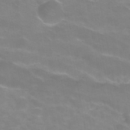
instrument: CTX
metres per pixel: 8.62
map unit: Hve
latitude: -30.1794
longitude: 95.1620
